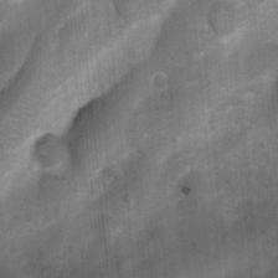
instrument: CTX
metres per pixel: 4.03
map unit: Nhu
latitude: 6.5924
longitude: -23.2537
